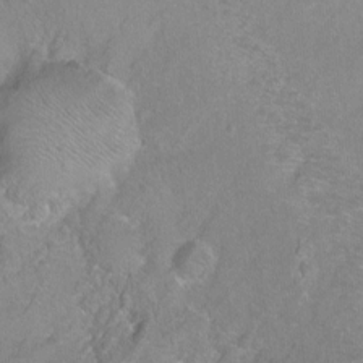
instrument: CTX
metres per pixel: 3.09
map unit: Ht
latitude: -6.4818
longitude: -36.4790
